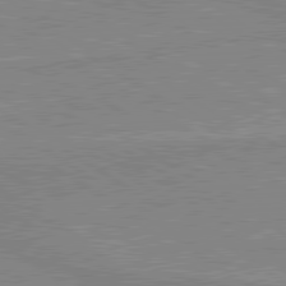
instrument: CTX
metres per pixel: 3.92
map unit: lApd
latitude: 80.1767
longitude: -174.9325
